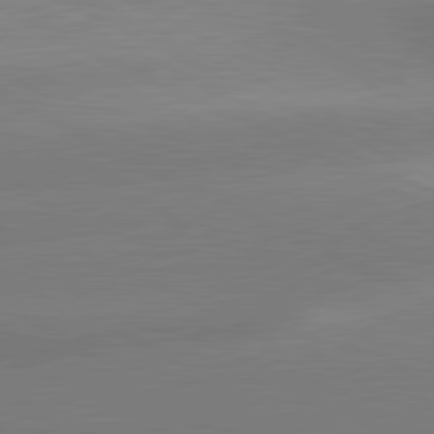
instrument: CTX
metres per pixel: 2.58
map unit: lApd
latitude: 80.8947
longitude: -151.5938
